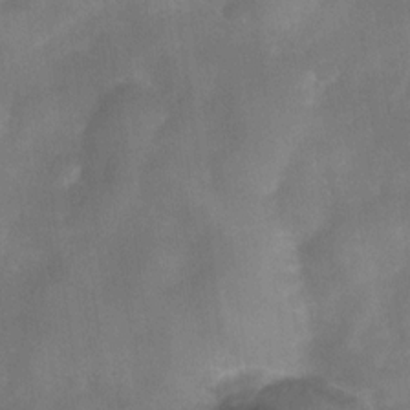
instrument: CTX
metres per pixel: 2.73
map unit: Nve
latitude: -26.9730
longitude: -148.2523
